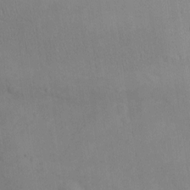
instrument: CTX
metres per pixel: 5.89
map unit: eHh
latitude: -9.0675
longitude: -66.6301
